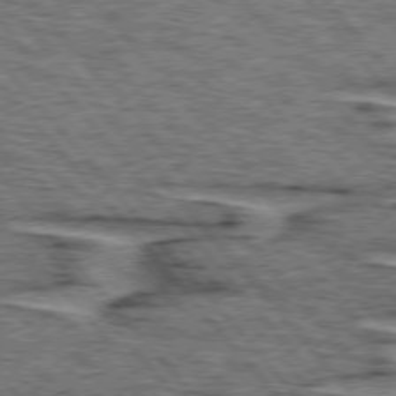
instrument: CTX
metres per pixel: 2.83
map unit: lApd
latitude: 75.6883
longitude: -76.9702
